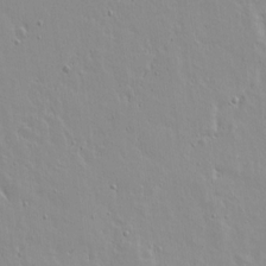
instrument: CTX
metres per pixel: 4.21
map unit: Aa
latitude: 17.1781
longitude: -124.6490
